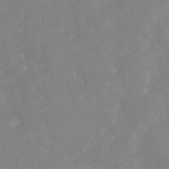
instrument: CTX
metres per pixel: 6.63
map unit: Nhu
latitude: -28.9920
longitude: -64.6113
